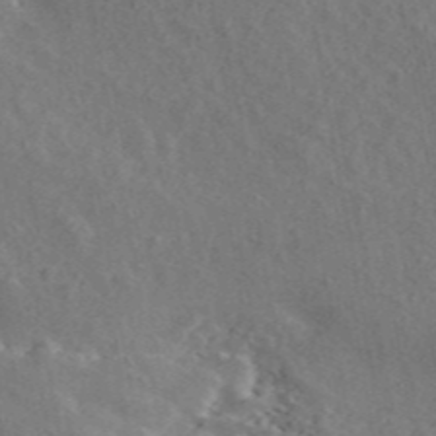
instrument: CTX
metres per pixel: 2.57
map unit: ANa
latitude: 44.5734
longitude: 47.5399
